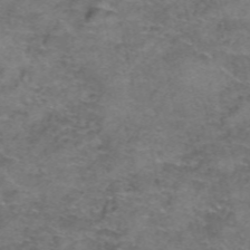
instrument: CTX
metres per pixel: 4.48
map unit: Hto
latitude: 39.0458
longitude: -41.5182
